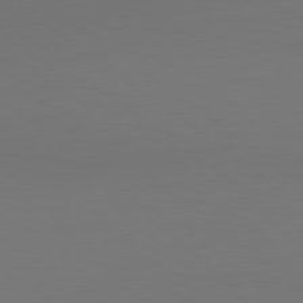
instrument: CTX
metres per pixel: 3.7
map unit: lApd
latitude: 79.6694
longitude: 165.5022
